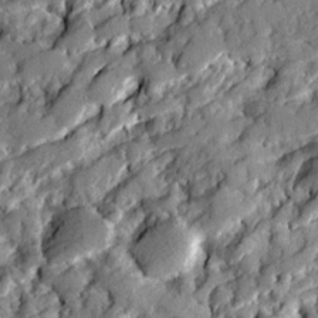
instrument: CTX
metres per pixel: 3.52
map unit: Ave
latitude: 19.8205
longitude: -129.6316
